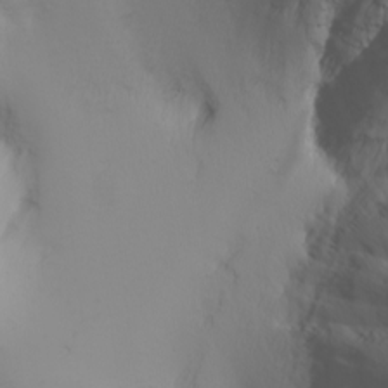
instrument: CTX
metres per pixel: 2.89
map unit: Nhu
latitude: -5.9178
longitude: -90.7813
